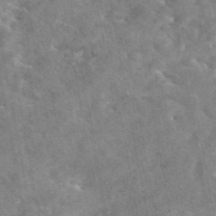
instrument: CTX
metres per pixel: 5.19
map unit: eAb
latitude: 44.8758
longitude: 124.9164
